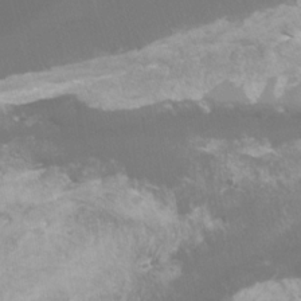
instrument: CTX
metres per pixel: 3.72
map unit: Htu
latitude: -7.7099
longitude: -48.4223
